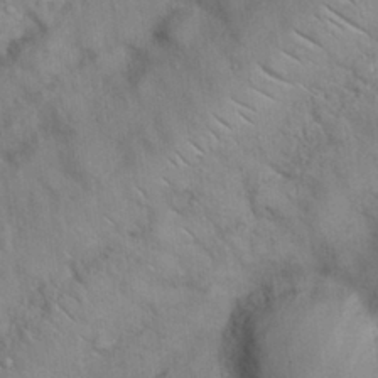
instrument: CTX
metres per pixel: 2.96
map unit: Nhu
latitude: 26.5924
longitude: -69.3860
